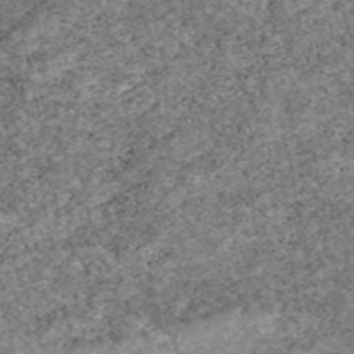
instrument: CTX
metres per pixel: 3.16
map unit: eAb
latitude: 48.5357
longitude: 122.0850
